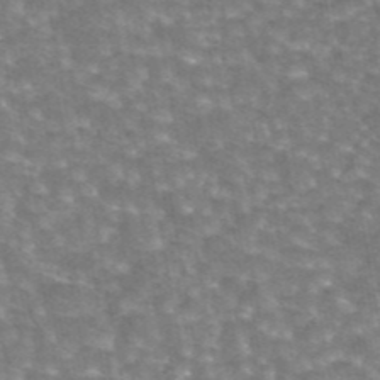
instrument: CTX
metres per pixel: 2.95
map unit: eAb
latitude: 44.7813
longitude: 105.9745
